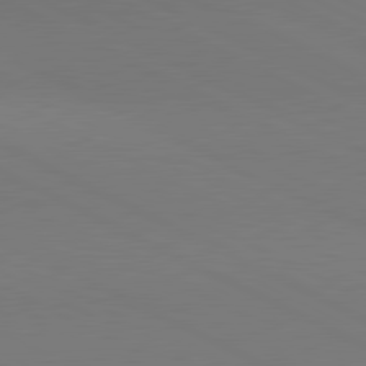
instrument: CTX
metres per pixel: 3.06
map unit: lApd
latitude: 80.9514
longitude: 145.2565
